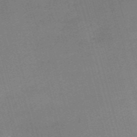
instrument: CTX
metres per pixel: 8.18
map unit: HNb
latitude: -54.8786
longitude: -46.3090
